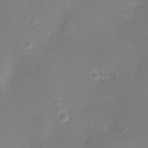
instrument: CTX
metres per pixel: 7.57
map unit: Ht
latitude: -11.5399
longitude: -23.1592
